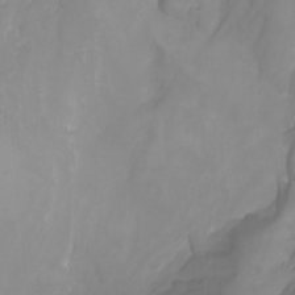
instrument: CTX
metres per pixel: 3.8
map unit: Nhu
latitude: -5.1620
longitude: -80.1578
